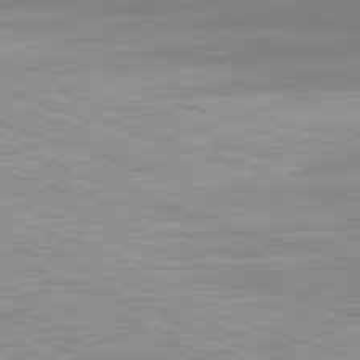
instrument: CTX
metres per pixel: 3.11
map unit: Hpe
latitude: -82.6140
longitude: 9.3698
